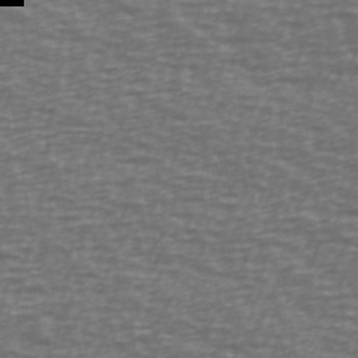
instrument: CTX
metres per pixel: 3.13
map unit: Ave
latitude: 39.0080
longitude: -113.0647
